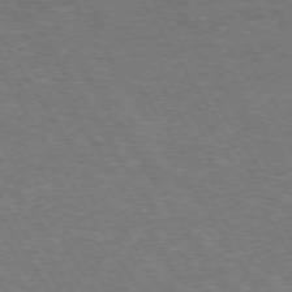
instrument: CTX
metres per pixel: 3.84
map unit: Hpe
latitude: 72.8380
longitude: -123.7450
